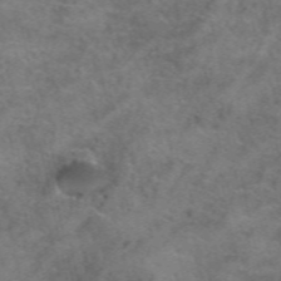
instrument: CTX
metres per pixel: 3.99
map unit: Hto
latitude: 39.8016
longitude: -41.8772
